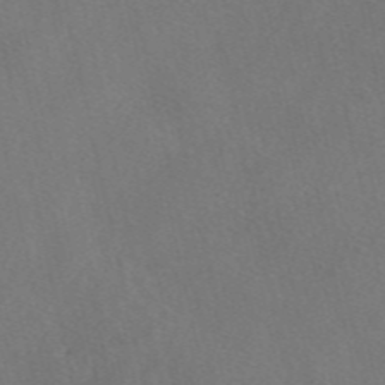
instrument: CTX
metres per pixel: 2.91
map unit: eAb
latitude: 47.4427
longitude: 112.6897
